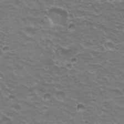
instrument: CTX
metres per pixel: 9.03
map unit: Hto
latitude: 20.5357
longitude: -32.1389
